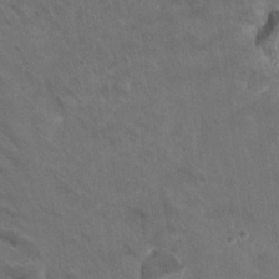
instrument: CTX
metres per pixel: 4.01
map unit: Nhu
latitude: 17.2915
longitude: -33.1025
